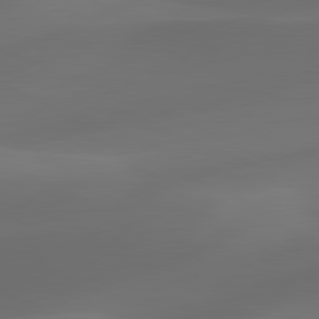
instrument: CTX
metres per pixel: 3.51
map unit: lApd
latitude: 81.1214
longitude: -83.1781
